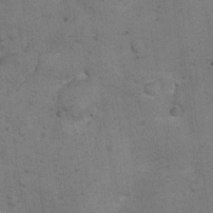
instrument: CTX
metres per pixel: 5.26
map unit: Ht
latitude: 8.9703
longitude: -36.9136
